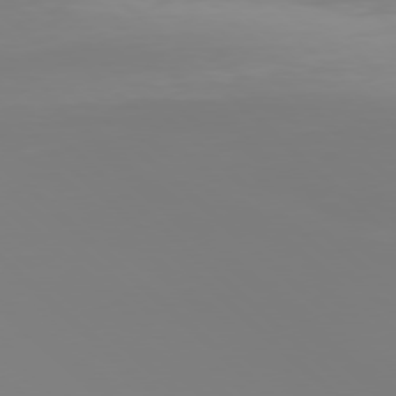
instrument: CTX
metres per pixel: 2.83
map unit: Hpe
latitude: 77.7827
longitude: -173.7827
